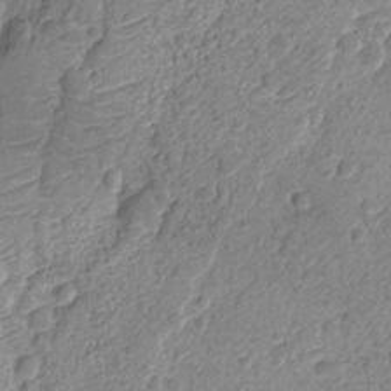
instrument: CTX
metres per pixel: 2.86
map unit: Nhu
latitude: -12.3306
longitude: -23.2537
